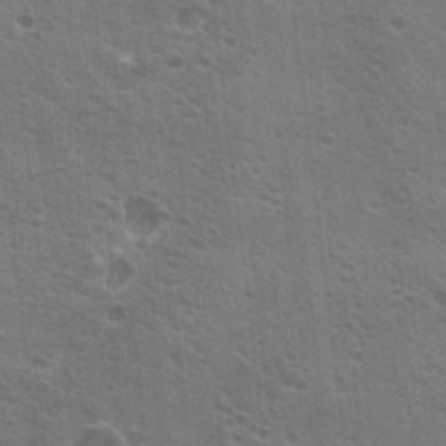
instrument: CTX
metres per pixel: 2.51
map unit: Hto
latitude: 23.1970
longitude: -42.1956
